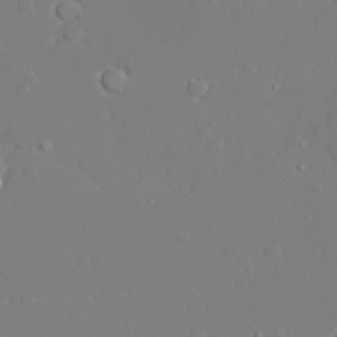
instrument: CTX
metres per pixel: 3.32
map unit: lAvf
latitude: 27.9339
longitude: -107.9528
